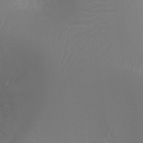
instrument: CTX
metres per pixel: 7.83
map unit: Ht
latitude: -2.6329
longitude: -19.1781
